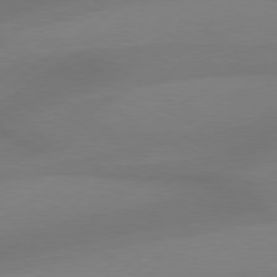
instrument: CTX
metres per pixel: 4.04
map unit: Hpe
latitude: 79.0648
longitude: -131.1215
